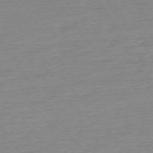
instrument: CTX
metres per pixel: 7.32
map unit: Ap
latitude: -74.5574
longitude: -83.3481
